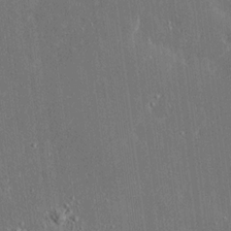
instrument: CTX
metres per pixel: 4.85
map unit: Ave
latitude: 17.6694
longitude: -140.2333
